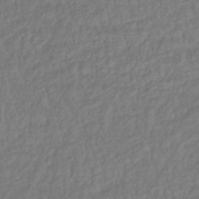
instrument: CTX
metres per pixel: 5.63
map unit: lHb
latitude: -37.5021
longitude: 69.6721
